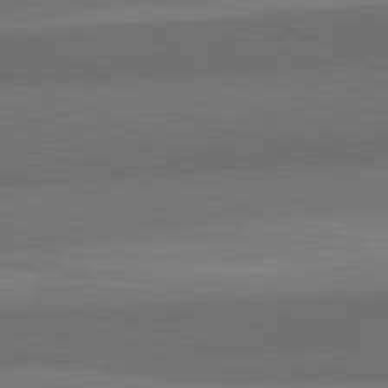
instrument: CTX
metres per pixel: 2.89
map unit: lApd
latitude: 82.2900
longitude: 158.1038
